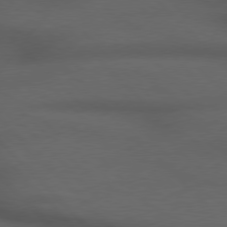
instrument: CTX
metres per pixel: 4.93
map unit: Hpe
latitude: 77.1214
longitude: -155.7827
